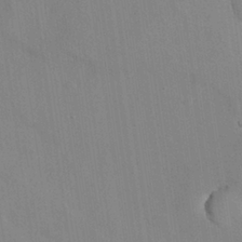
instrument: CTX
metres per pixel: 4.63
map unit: Nhu
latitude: 26.8569
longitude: -72.1767
